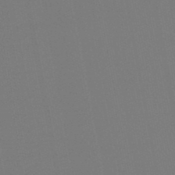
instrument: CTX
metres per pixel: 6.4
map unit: eHb
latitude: -47.9556
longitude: 88.9919
